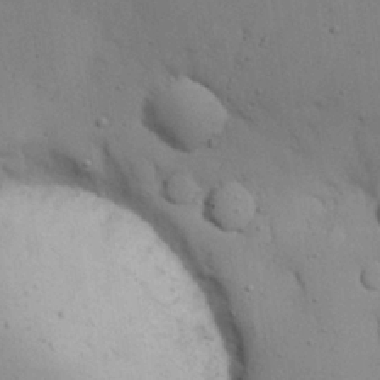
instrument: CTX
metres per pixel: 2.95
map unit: Nhu
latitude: 25.4615
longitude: -72.4034
